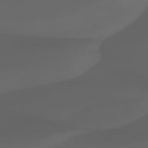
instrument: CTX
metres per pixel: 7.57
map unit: Htu
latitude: -6.8786
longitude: -71.6505
